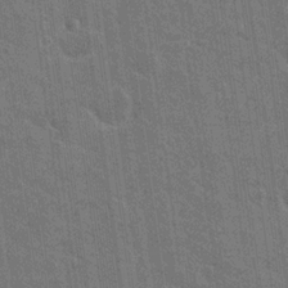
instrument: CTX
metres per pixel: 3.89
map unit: Nhu
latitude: 17.8961
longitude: -30.7058
